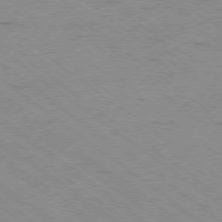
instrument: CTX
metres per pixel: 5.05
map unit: Ap
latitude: -78.9541
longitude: -99.6316
